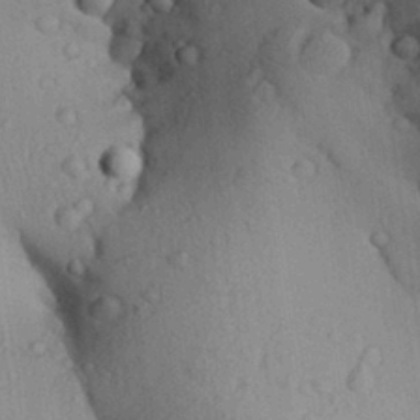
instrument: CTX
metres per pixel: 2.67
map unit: Aa
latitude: 27.3671
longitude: -134.6490
